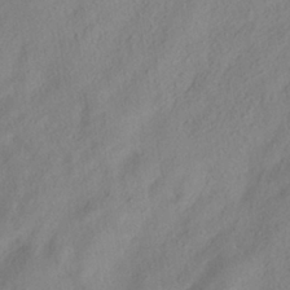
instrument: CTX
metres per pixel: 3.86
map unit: HNhu
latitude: -39.3888
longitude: 102.4629
